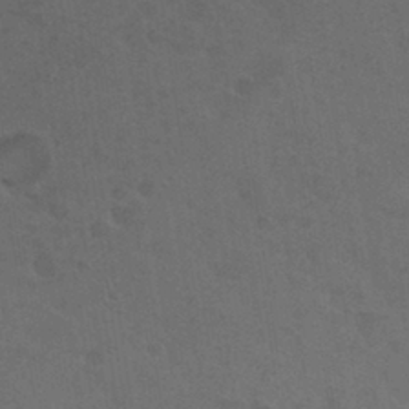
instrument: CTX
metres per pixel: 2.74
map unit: Nhu
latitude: 29.7638
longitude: -51.9150
